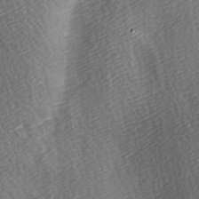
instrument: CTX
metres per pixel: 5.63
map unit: lAa
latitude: -5.9745
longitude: -121.2348
